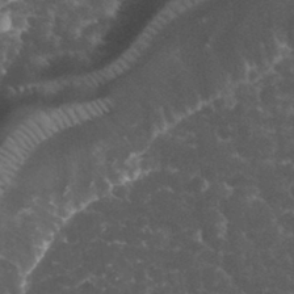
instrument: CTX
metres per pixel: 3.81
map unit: eHh
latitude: 33.4993
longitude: -64.0822
